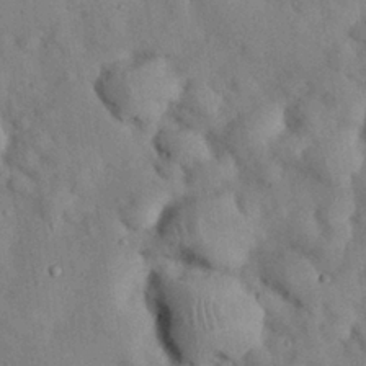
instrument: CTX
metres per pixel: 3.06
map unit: Nhu
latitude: 26.8758
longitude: -70.5168
